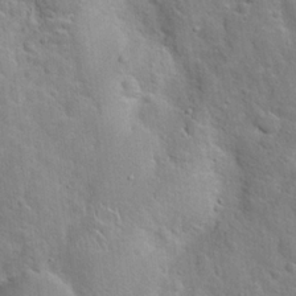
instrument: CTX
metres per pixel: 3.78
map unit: Hto
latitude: 20.3656
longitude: -49.7639
